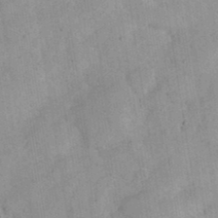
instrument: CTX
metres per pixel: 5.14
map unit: eHh
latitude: 36.8569
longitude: -67.7260
